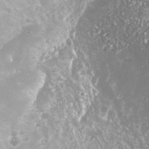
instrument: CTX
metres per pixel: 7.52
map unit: Nhe
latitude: -36.0094
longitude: -91.2726
